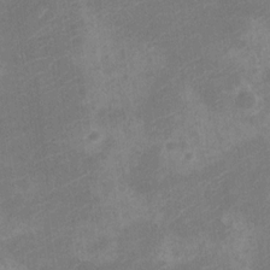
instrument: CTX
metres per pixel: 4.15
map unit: Nve
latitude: -25.6911
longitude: 106.9920
